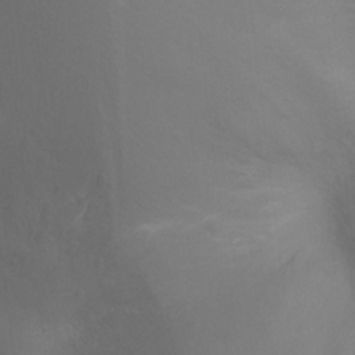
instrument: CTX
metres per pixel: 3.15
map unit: Ht
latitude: -9.1998
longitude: -20.5924
